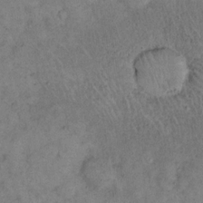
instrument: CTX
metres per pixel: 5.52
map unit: eHh
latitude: 16.6113
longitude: -62.1578
